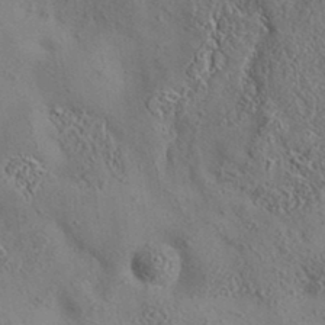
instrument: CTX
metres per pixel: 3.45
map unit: eAb
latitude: 35.6505
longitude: 110.2361
